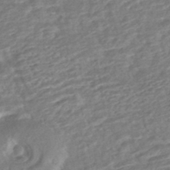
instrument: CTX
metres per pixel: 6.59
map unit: HNhu
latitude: -44.9353
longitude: 101.6343
